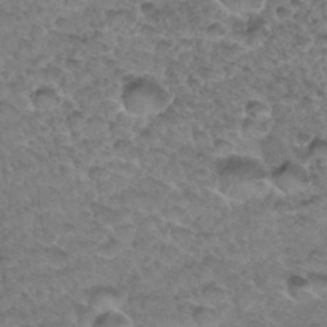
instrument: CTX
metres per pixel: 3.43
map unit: Hto
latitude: 33.7828
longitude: -47.9528
